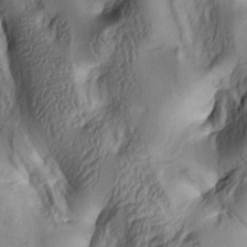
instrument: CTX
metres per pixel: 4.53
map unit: lAa
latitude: 4.6679
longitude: -112.5357
